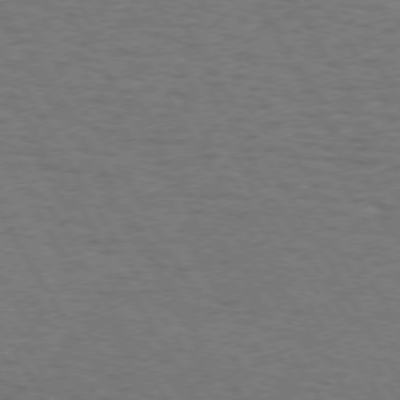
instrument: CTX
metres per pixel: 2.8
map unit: Hpe
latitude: 72.6302
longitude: -129.1781
